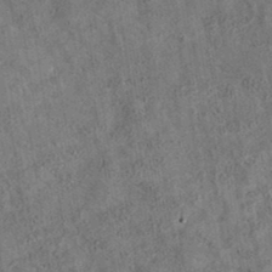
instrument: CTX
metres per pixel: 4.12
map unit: eAb
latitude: 35.5371
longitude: 115.5777
